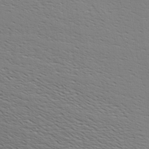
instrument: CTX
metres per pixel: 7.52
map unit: Hve
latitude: 2.8947
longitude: -125.4615
